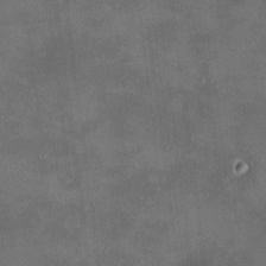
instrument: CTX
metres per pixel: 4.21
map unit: HNhu
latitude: 10.1011
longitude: 11.1053
